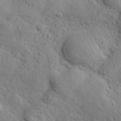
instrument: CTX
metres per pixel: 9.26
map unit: lHvf
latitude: 37.5182
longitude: -87.5371
